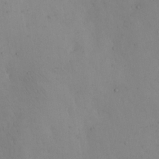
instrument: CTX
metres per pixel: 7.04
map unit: eHh
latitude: 11.5182
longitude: -61.4237
